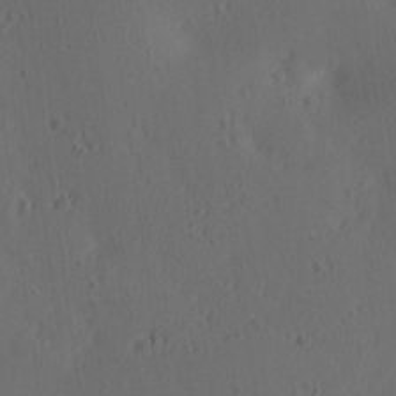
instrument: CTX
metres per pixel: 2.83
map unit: Ave
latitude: 13.4427
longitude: -106.9514
